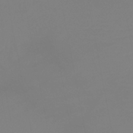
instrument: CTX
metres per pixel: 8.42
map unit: lHb
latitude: -42.3684
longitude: 75.6911
